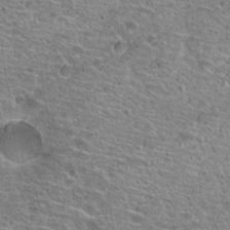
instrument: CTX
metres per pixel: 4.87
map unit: Hto
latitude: 20.1389
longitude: -41.5371
